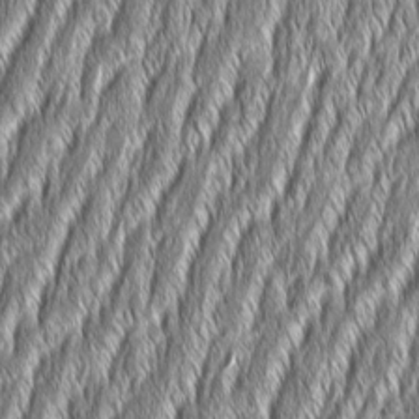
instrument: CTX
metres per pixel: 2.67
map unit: Aa
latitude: 7.6694
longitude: -131.2726
